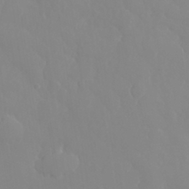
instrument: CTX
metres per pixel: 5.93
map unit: eHh
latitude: 33.4049
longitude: -59.4804
